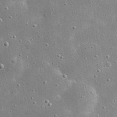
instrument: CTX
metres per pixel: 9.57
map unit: eHh
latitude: 21.3104
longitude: -67.3670
